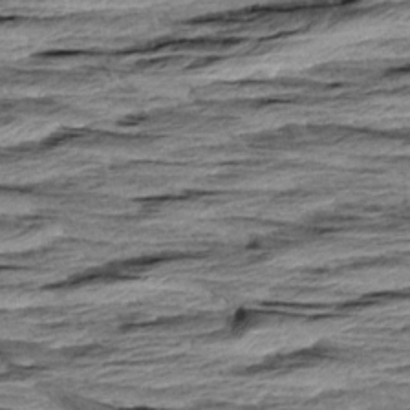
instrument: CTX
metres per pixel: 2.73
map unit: Aa
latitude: 8.6680
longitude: -137.8017
